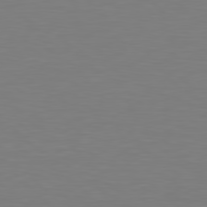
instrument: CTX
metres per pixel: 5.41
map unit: Hpe
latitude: 78.7624
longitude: -167.3859
